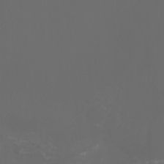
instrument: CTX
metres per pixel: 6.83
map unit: Aa
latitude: -7.4643
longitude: -79.1781
